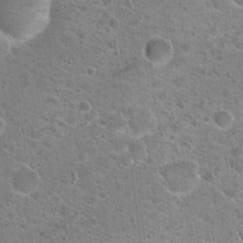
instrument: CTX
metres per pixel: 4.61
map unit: Hto
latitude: 19.3859
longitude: -41.3292
